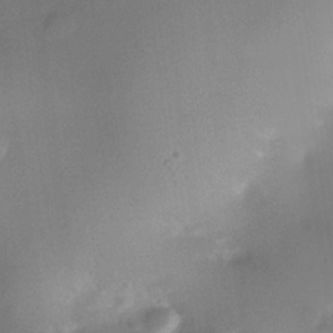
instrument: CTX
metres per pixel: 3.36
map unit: Nhe
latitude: -33.6533
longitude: -143.3671
